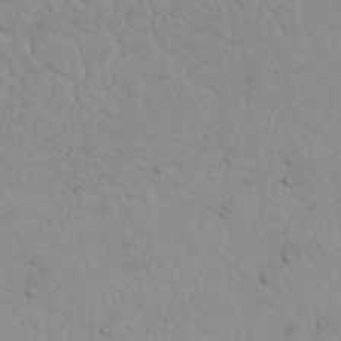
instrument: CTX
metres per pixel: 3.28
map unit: Nhu
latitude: 22.1389
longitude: -69.5749
